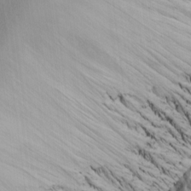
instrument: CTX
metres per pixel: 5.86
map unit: lAvf
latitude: 7.6694
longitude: 166.2550
